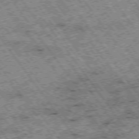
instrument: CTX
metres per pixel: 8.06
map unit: Hpe
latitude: -75.4644
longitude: -21.3860
